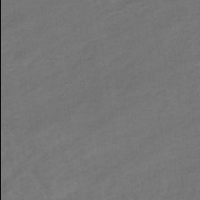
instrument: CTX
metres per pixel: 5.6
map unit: eHb
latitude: -36.0094
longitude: 78.0094
